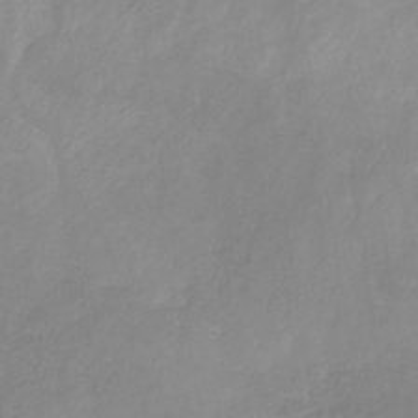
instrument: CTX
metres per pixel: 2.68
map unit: HNb
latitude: -31.8233
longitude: 61.8044
